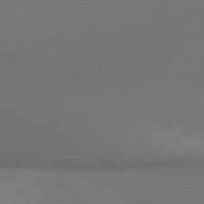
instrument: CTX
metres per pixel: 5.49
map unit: lApd
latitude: 81.1781
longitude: 155.4832
